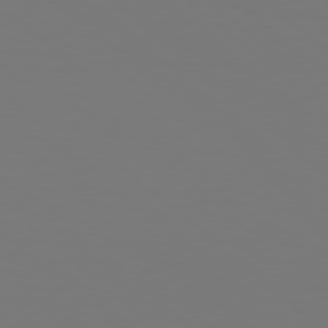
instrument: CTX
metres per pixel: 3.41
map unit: Hpe
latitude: 78.5546
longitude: -162.7436
